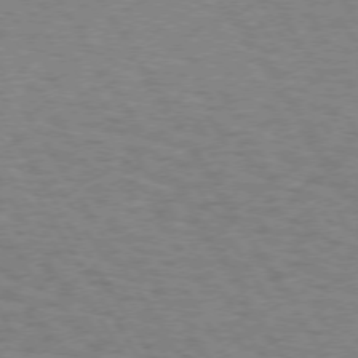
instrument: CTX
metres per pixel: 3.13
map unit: Hpe
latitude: 72.7247
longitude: -129.3859
